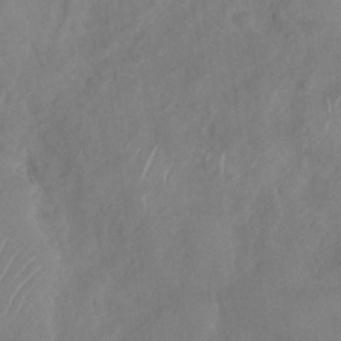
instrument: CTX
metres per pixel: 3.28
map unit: Nhu
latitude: -30.1983
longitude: -63.3482
